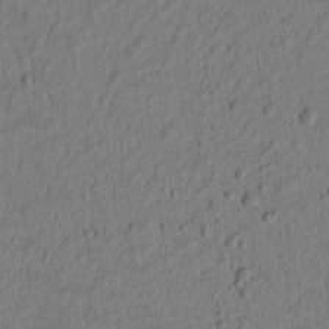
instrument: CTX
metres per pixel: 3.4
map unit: lAvf
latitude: 8.8569
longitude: 166.3306
